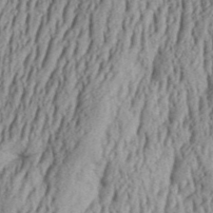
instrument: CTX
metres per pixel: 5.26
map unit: Aa
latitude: 30.7436
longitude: -136.9892
